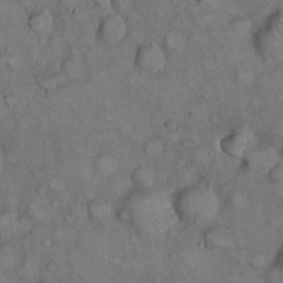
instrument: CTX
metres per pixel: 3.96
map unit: eHh
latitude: 22.4979
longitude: -61.0080
